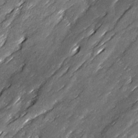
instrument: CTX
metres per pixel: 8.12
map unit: Ave
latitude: 16.7435
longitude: -136.7813
